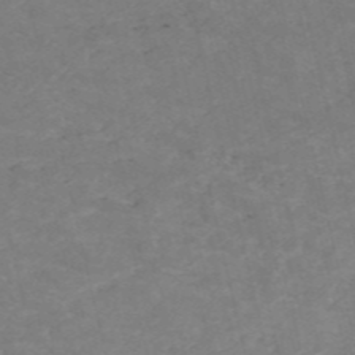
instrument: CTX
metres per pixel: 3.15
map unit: HNb
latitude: -54.4440
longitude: -47.6694
